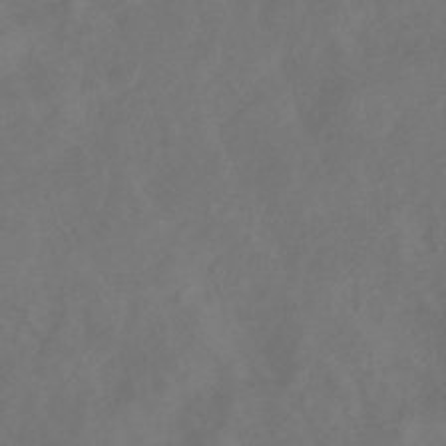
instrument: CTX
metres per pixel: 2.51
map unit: eHb
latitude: -35.5588
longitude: 78.7085
